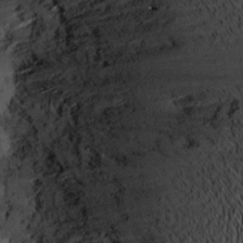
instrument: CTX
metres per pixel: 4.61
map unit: Aa
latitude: 19.3481
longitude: -143.2915
